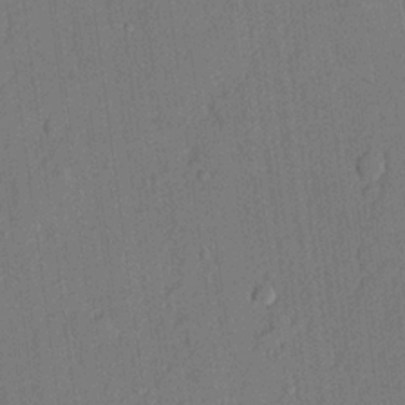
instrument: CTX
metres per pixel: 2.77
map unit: lHvf
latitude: 20.8002
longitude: 144.3495
